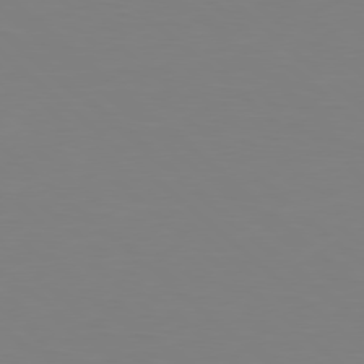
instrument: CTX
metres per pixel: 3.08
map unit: Hpe
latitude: 78.1956
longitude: -172.0444
